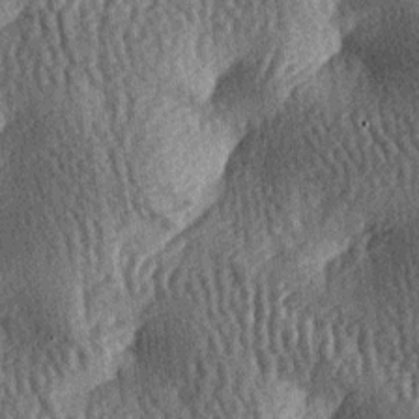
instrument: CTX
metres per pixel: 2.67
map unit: lAa
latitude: -7.4076
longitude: -127.8206
